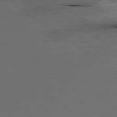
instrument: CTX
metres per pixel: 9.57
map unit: Ap
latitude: -79.8422
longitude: -91.8016
